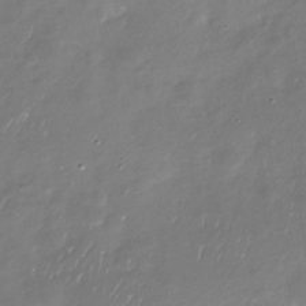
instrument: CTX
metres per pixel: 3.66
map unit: Nhu
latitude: -29.6722
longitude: -77.4615
